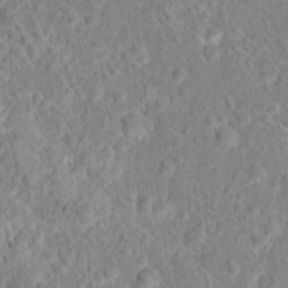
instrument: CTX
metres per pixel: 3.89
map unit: Hto
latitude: 16.5168
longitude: -41.4426
